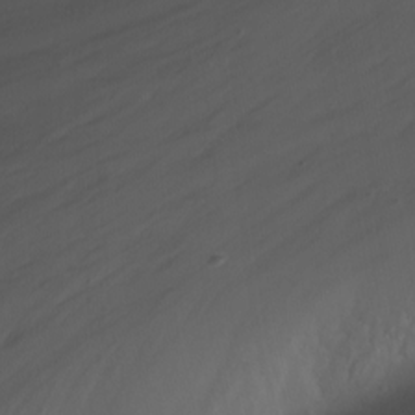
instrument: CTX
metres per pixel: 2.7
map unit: Nhu
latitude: -6.8030
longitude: -76.1389
